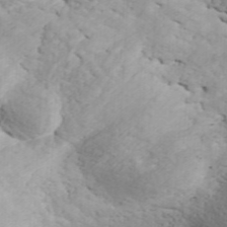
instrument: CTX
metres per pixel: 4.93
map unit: ANa
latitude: 43.3860
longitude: 48.9731
